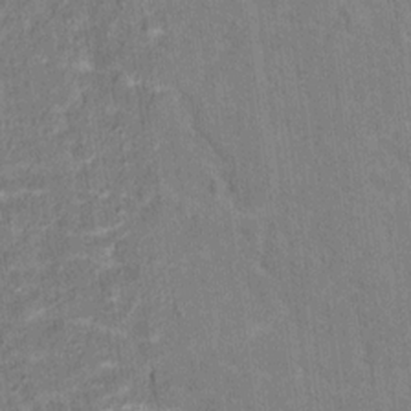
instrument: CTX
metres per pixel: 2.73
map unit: Hto
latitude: 13.9528
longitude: -38.2333
